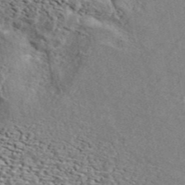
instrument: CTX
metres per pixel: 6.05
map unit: ANa
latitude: 43.9339
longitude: 45.3132
